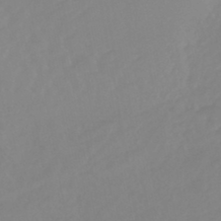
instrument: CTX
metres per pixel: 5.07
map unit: eHb
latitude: -45.2565
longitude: 84.4440
